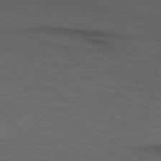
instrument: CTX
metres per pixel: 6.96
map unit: lApd
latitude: 75.5371
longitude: -83.7260
